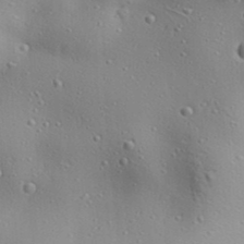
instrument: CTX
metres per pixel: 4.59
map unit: Aa
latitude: 29.7072
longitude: -139.1592
